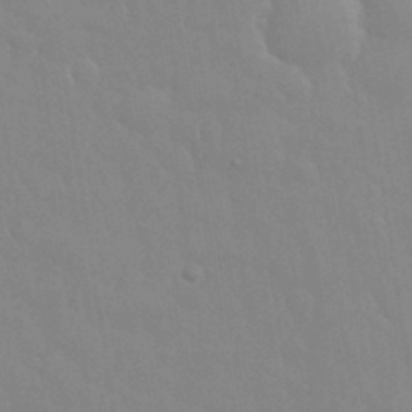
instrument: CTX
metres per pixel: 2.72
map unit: eHh
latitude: 33.0458
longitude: -60.1389
